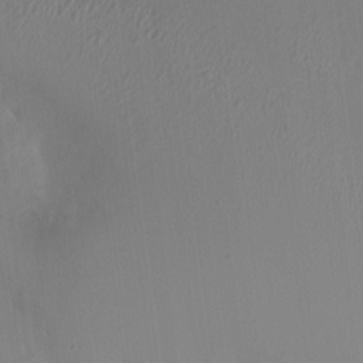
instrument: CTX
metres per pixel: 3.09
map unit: HNhu
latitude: 6.2145
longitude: 1.5588
